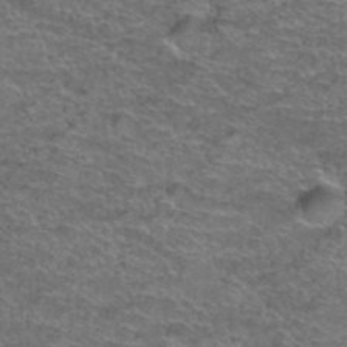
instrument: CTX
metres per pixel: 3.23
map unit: Hto
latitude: 38.6679
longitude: -43.0459
